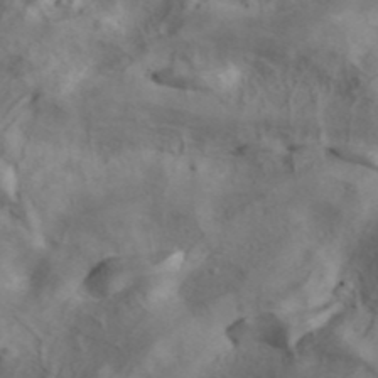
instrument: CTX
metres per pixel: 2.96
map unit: ANa
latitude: 41.3860
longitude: 14.8219
